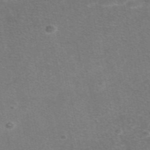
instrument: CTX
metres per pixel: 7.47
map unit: eAb
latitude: 47.5371
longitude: 115.7100
